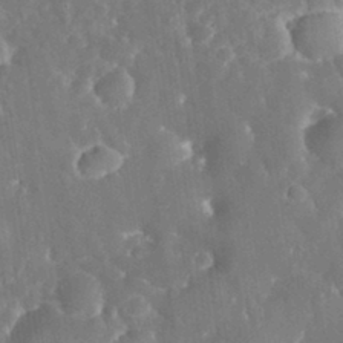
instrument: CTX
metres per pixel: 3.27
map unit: eHh
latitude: 31.9151
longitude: -59.8205
